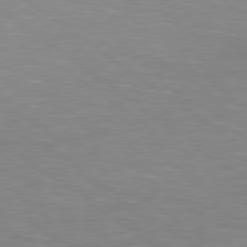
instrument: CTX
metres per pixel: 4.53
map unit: Hpe
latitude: 79.1403
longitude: -153.6505
